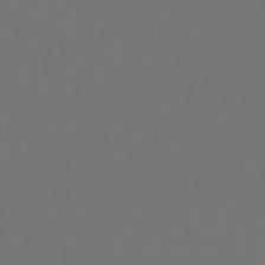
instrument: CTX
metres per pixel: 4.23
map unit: lHb
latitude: -47.5021
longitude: 79.9367
